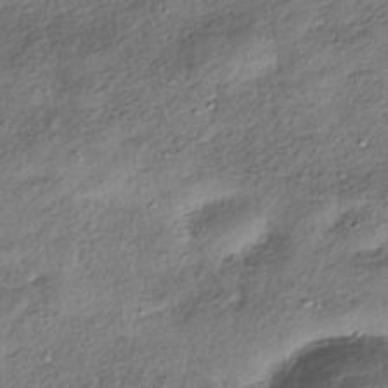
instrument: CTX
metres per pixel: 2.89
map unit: HNhu
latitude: -40.6518
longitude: 107.5399
